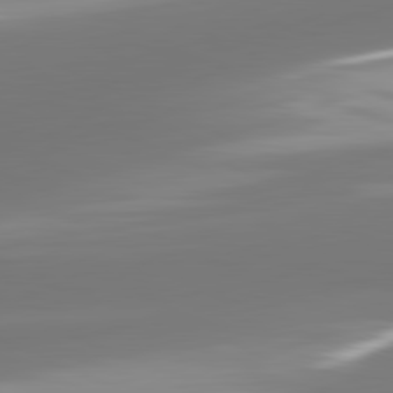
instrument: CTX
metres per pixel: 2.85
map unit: lApd
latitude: 81.4615
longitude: -165.8205
